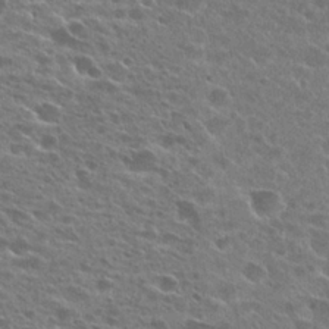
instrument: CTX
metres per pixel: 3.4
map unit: Hto
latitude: 24.8380
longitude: -45.5749
